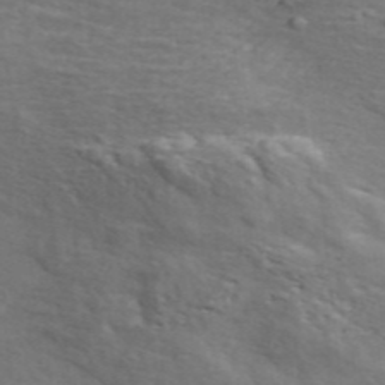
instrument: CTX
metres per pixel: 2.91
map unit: ANa
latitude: 44.9325
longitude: 28.7652
